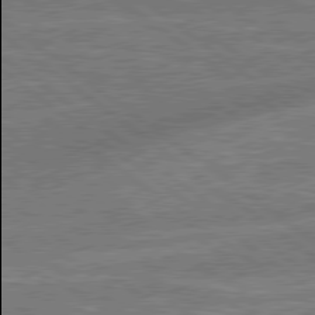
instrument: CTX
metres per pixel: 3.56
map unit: lApd
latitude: 79.1781
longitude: 174.0094
